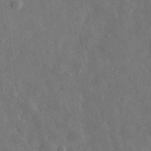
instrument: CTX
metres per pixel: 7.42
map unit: eHh
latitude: 31.1026
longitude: -77.7260
